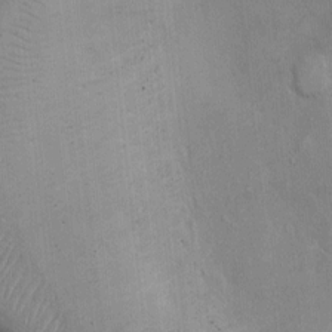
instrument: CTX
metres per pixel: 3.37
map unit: Ht
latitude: -3.0486
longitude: -14.6680
